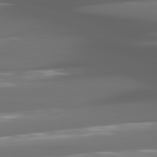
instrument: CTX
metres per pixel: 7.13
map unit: lApd
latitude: 80.9703
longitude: -141.5560
